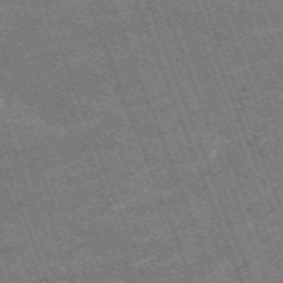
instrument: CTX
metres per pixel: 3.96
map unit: HNb
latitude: -54.6330
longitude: -48.2900
